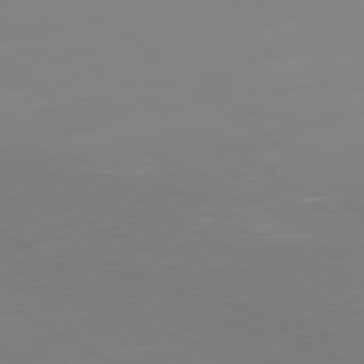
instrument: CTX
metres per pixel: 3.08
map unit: Ap
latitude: -79.8233
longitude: -60.3467
